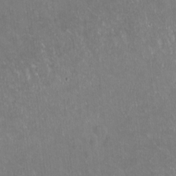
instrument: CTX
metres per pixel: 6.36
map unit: Hto
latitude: -13.5588
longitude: -42.1578
